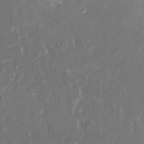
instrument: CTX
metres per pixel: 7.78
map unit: HNhu
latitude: 4.5735
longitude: 9.8989
